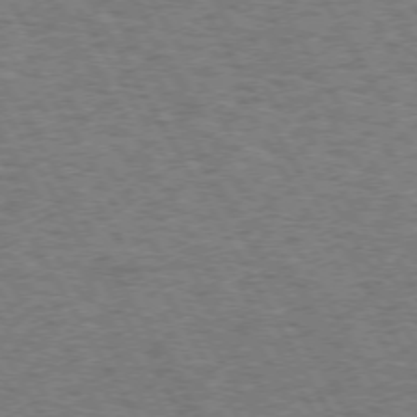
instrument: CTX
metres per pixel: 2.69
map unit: Hpe
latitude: 72.6869
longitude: -128.5923
